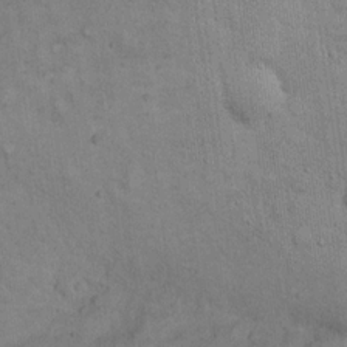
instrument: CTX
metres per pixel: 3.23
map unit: eHh
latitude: 19.7260
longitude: -61.7260
